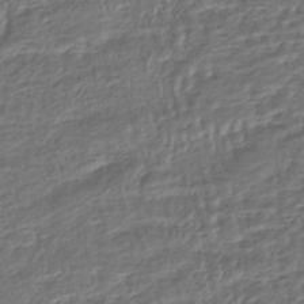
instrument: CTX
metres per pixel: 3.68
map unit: HNhu
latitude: -45.7667
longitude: 103.7100
